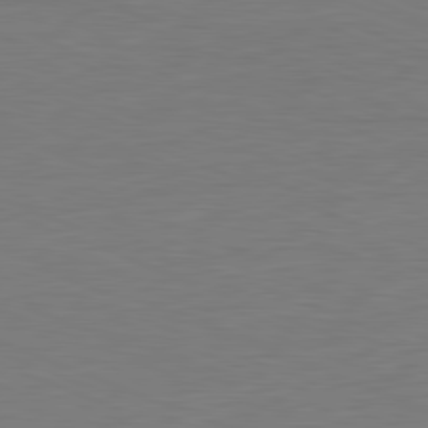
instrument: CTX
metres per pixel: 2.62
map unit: Hpe
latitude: -81.7856
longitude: 8.9919
